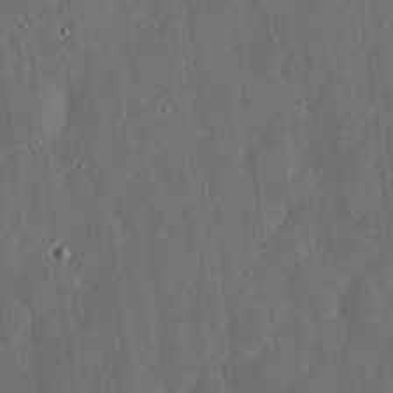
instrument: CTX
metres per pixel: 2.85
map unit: lHvf
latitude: 19.1214
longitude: -113.2159
